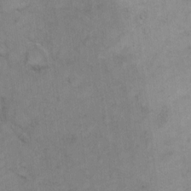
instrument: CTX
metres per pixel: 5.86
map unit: Hto
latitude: 6.2900
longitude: -62.1956
